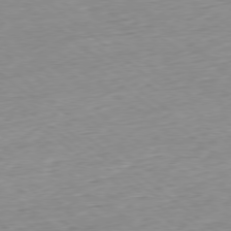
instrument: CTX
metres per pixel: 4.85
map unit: Hpe
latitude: -78.8786
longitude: 10.2740
